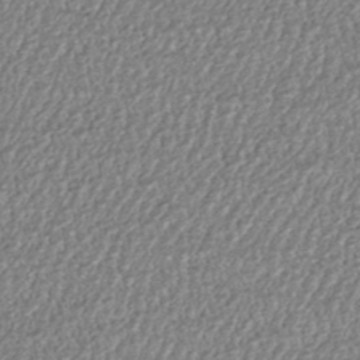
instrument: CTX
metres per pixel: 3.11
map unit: HNhu
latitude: -46.4440
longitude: 106.1039
